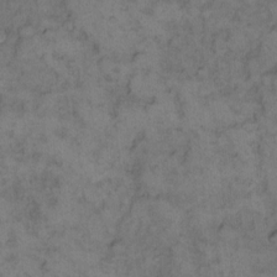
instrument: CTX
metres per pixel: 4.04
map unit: eHh
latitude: 12.4601
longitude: -63.5749
